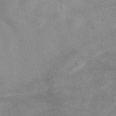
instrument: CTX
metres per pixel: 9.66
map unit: eAb
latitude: 48.2900
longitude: 123.0109
